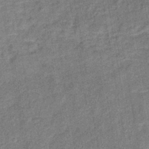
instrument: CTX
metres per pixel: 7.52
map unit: lHb
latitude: -38.8786
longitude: 74.3496
